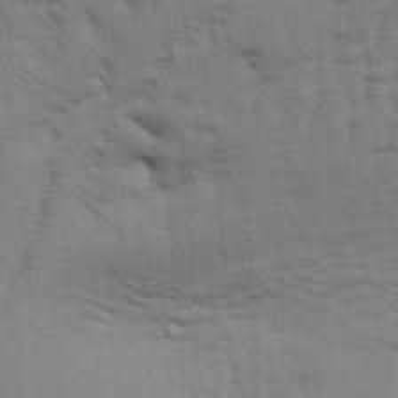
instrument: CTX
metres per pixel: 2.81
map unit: Aa
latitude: 32.9136
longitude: -135.6883
